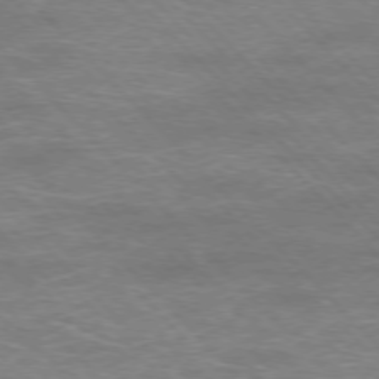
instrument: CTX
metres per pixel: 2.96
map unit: Hpe
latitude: -76.9731
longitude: -12.2523
